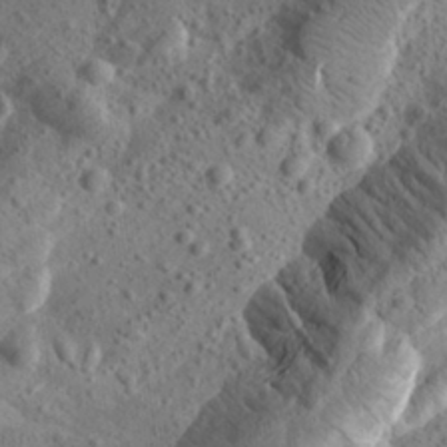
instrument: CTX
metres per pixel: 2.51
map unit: Aa
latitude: 24.7813
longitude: -144.1011
